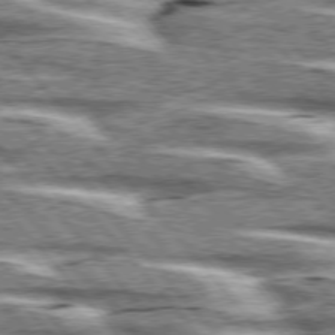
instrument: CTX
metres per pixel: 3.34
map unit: lApd
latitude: 76.3089
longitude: -82.2333
